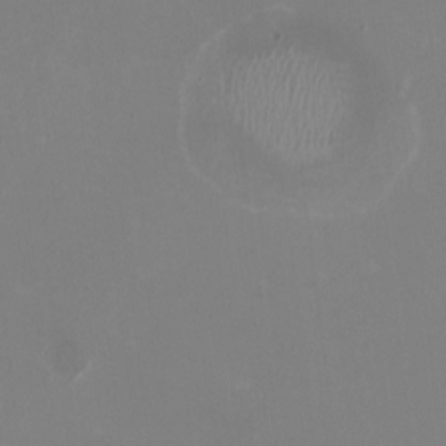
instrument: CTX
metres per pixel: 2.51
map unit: HNhu
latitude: -1.0109
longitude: -5.0458
